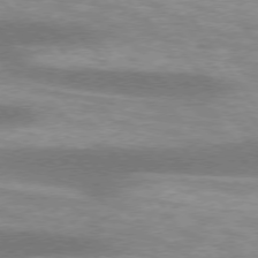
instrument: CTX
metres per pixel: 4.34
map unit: lApd
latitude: 74.9703
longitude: -49.1025
